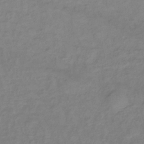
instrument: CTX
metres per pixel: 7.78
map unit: lHb
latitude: -35.0675
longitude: 72.2550
